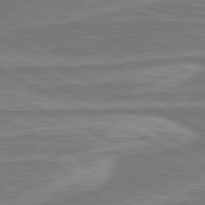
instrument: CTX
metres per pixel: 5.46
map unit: lApd
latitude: 80.8758
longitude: -175.4426
